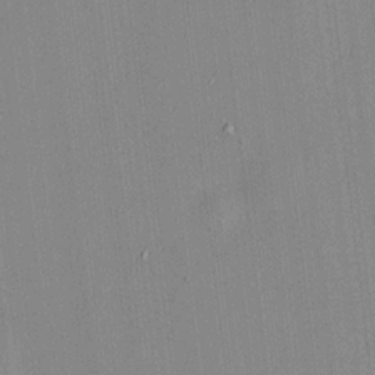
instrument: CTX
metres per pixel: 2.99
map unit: HNhu
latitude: 9.9528
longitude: 10.7274
